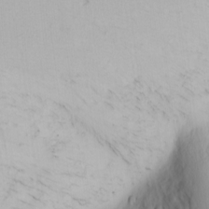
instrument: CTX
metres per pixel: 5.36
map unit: Nhu
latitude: 0.1577
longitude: -79.7072
